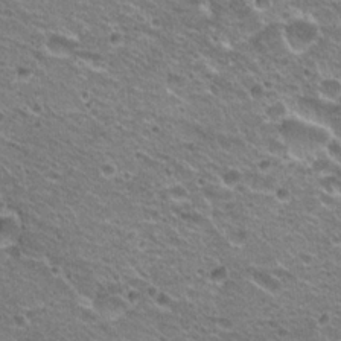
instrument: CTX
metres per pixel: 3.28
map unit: Hto
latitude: 20.8002
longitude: -32.9703
